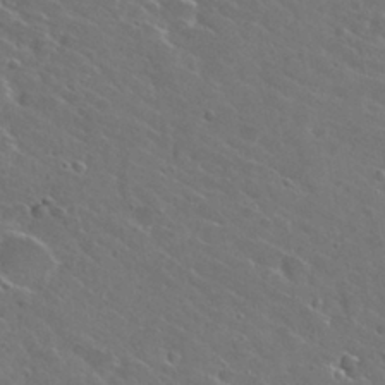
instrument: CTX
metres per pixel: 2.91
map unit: Hto
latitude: 28.2333
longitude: -48.5168
